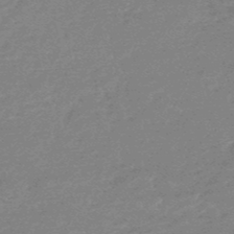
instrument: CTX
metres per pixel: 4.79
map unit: eHb
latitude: -48.1795
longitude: 87.1620
